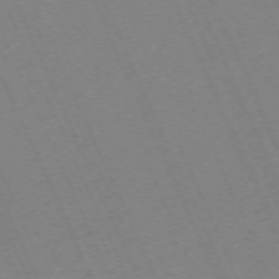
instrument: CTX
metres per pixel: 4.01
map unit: Hpe
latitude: -71.1053
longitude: 12.4062
